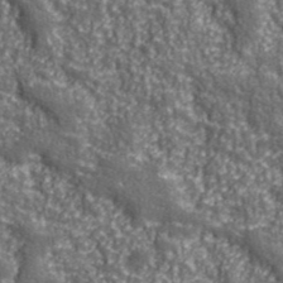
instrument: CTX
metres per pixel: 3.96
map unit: eHh
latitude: 42.3845
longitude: -90.8380
